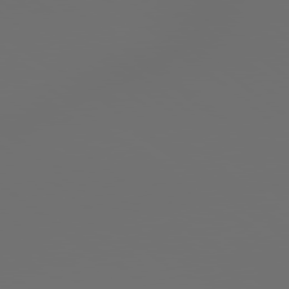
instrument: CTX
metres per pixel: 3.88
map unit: lApd
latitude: 79.0837
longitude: 177.1242
